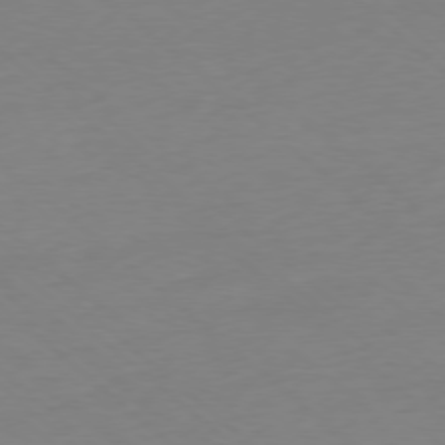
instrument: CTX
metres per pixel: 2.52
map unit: Ap
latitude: -78.0850
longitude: -99.3859
